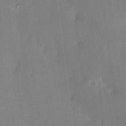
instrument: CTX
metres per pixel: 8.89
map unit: HNhu
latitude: 6.1956
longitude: 3.5777
